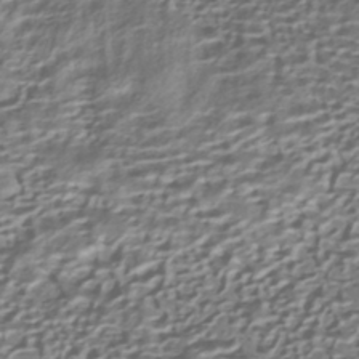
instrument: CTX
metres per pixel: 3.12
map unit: HNhu
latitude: -41.9556
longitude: 100.4062
